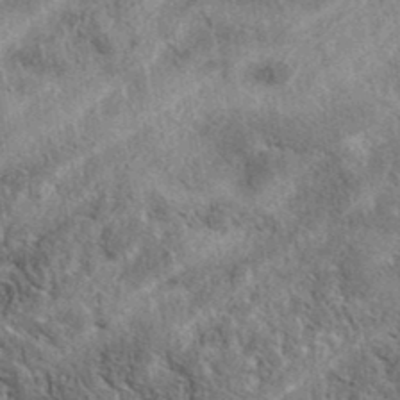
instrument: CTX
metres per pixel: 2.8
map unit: eAb
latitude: 38.9514
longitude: 112.1039
